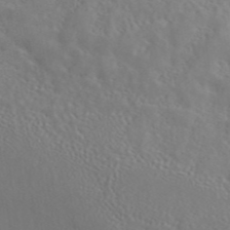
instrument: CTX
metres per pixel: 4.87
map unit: ANa
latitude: 44.5168
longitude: 20.9163
